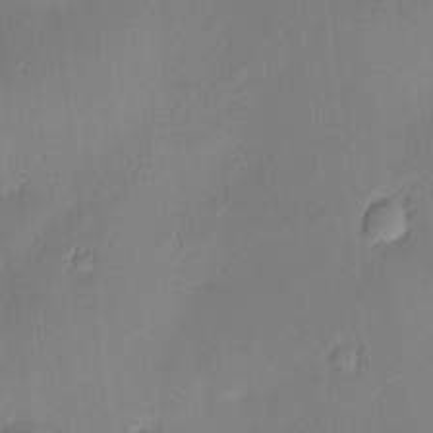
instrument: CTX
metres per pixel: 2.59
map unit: Nhu
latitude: 3.2726
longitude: -75.4993
